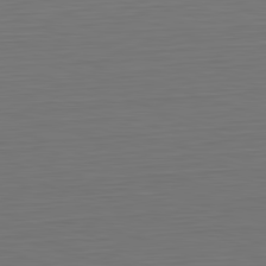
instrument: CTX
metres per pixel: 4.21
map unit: Hpe
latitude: -82.5951
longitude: 11.7667
